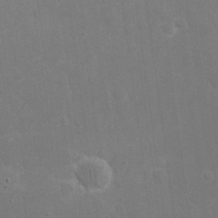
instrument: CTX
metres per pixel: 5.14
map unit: eHh
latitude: 20.1200
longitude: -69.6316
